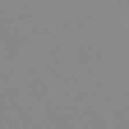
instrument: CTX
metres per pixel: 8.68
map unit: Hpe
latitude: -72.0094
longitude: 9.0486
